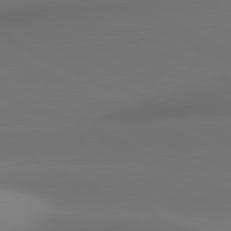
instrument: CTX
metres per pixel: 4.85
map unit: lApd
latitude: 81.1781
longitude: 131.4832
